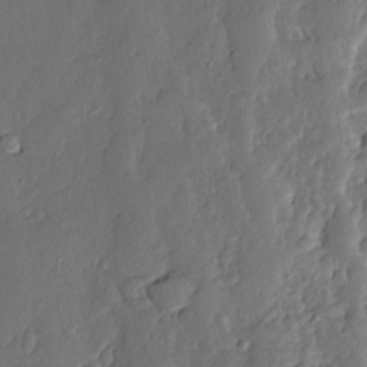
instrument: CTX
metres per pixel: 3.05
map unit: Ave
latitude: 13.3860
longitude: -135.8394
